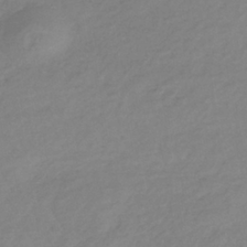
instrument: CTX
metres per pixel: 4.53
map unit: lHb
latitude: -37.4076
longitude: 72.1228
